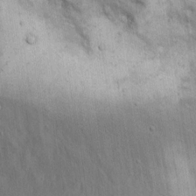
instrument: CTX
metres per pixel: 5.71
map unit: eHh
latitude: 17.3671
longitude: -63.4805
